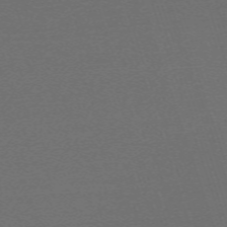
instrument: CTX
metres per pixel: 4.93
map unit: eHh
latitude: -63.7855
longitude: 53.0486
